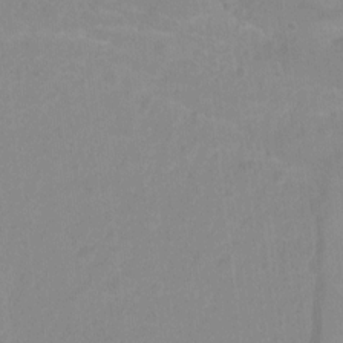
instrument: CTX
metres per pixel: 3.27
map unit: Hto
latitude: -6.8975
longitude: -38.2145
